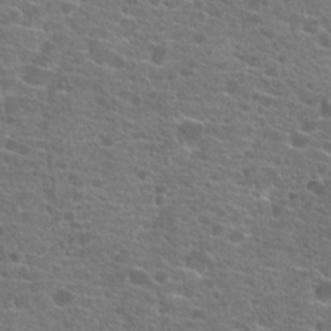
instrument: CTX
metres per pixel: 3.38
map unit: Hto
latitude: 19.8583
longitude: -41.8394
